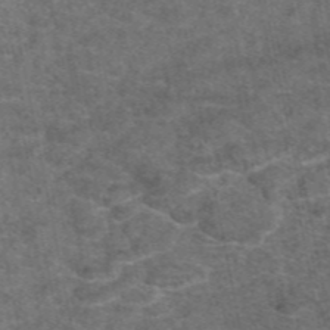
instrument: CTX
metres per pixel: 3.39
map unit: eAb
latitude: 47.5183
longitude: 108.1417
